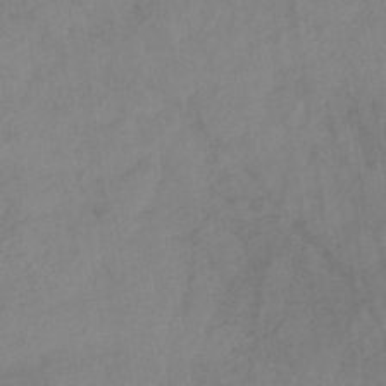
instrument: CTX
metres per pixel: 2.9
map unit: HNb
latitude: -31.1998
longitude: 62.2172
